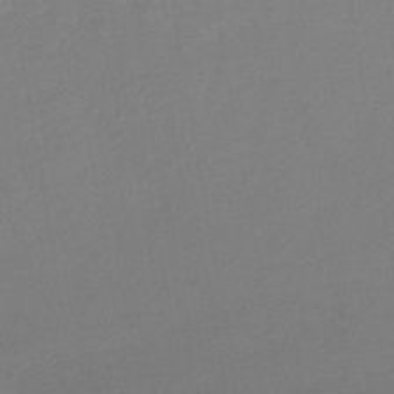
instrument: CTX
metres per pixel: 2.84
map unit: lHb
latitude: -46.6707
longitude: 57.7477
